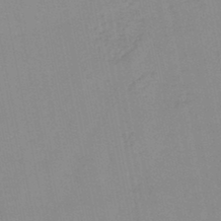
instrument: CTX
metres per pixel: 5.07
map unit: lHb
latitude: -44.8219
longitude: 77.2565
